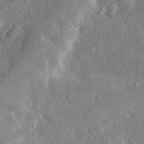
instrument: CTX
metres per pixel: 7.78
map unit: eHh
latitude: 32.6679
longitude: -80.2333
